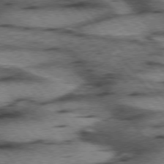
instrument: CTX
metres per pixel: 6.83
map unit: lApd
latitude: 75.5938
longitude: -49.4426
